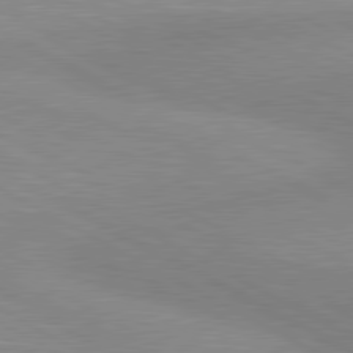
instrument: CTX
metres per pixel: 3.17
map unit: lApd
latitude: 80.6113
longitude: 124.8408
